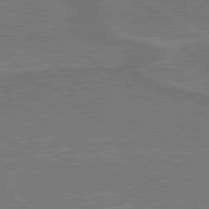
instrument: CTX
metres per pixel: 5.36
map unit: lApd
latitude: 79.8961
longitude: 166.1984
